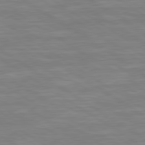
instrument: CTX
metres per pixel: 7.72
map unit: lApd
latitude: 79.5938
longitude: -125.9150
